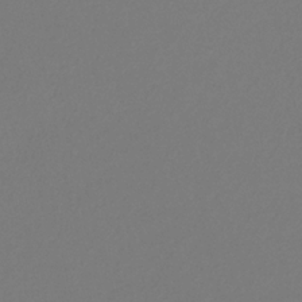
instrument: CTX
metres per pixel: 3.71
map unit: eHb
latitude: -30.3306
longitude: 66.3495
